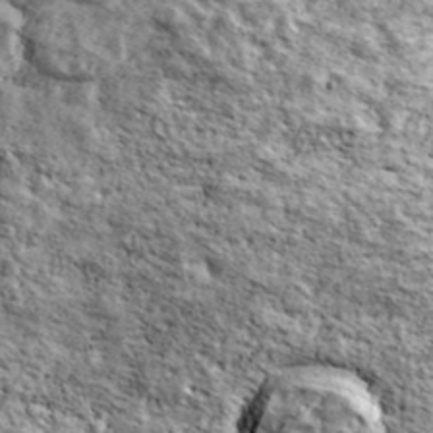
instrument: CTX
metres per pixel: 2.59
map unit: Ave
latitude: 40.3467
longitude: -108.8002
